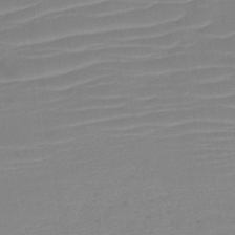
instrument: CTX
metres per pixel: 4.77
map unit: HNb
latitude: -45.8045
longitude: -43.8583
